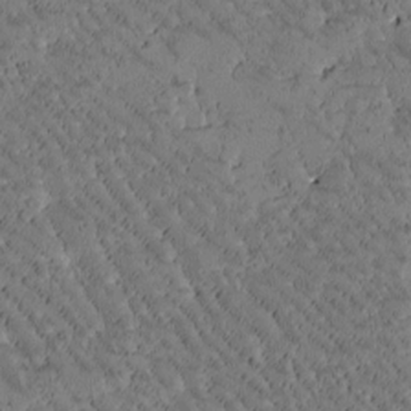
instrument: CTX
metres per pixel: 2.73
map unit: Htu
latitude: -2.5006
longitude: 176.2551
